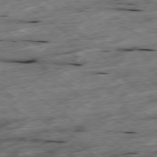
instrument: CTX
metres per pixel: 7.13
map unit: Hpe
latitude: -78.6707
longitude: -21.5938
